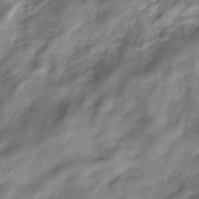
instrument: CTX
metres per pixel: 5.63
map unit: Hve
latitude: -30.5385
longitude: 94.1983
